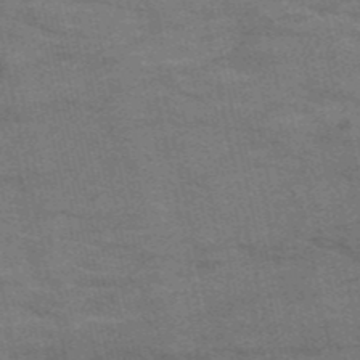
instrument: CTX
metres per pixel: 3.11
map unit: HNb
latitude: -53.4265
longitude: -46.3657
